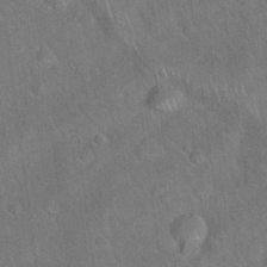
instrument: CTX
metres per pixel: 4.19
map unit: Hto
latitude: 19.8772
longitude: -53.2159
